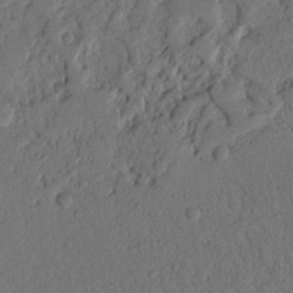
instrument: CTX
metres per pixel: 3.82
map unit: Nhu
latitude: 19.7638
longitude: -77.8016
